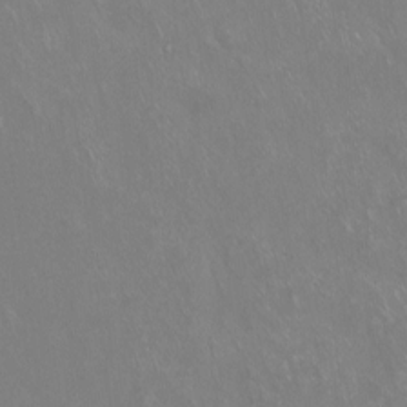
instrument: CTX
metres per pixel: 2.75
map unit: Hto
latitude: -14.1228
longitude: -42.8569
